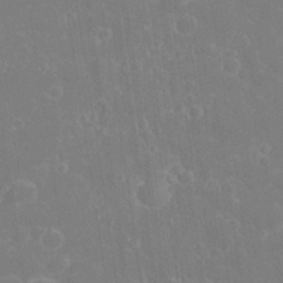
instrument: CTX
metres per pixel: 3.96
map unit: eHh
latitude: 32.4601
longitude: -60.1200
